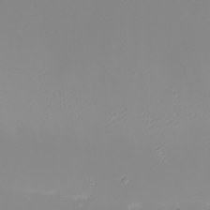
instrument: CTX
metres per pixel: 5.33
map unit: eHh
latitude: -5.0675
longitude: -84.8758
